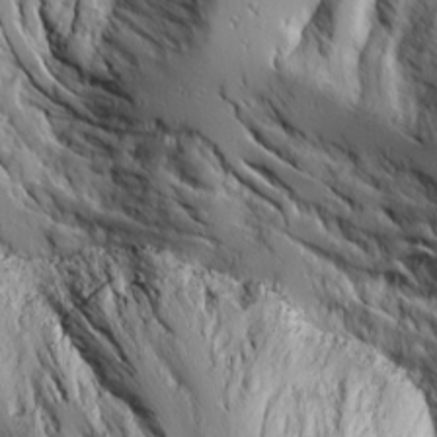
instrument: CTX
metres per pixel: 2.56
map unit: Ave
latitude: 14.5546
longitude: -130.6869
